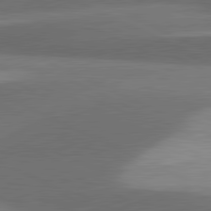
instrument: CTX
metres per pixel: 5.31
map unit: lApd
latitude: 81.6127
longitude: 139.7667
